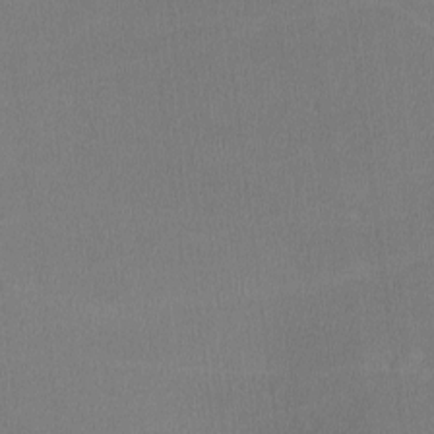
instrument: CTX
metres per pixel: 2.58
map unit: lHvf
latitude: -11.7289
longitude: -100.1767
